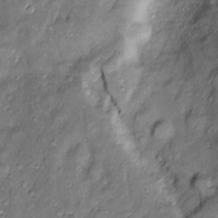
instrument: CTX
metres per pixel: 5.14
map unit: Htu
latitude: -6.9541
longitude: 157.8611
